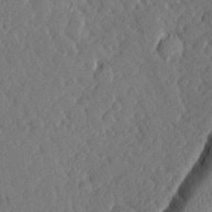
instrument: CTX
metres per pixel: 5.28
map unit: Hve
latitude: 26.2145
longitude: 144.8408
